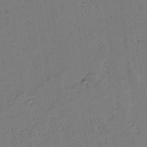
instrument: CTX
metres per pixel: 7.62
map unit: lAvf
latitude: 14.2712
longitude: -127.4993
